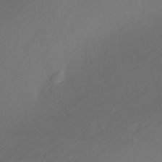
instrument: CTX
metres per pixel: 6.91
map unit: Nhu
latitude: -9.5588
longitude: -46.8191
